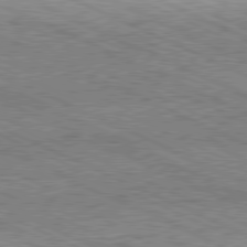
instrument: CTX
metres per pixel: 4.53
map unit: Hpe
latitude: -81.8423
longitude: 10.5196
